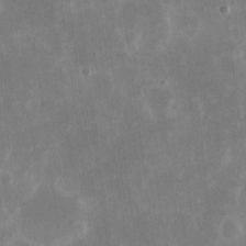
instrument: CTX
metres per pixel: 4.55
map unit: eHh
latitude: 19.1403
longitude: -71.2915
